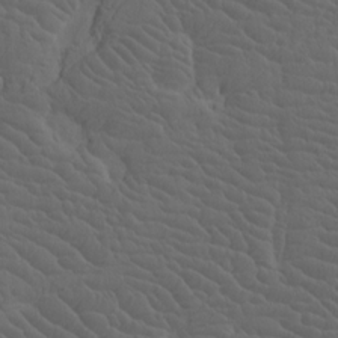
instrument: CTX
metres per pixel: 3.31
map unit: Htu
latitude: -7.7477
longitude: -66.8758
